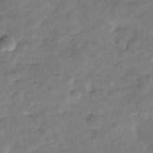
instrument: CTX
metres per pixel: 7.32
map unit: Hve
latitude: -30.9730
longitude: 90.5385
